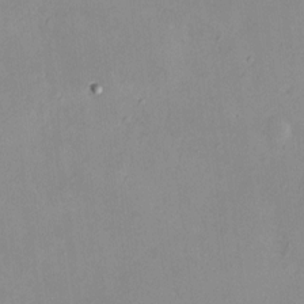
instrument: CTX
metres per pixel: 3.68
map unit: HNhu
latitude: 7.7450
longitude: 11.2754
